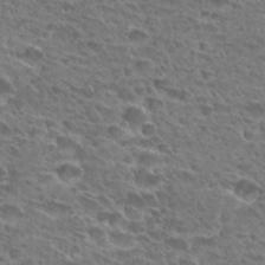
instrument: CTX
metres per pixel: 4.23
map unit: Hto
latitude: 28.9325
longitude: -39.0458
